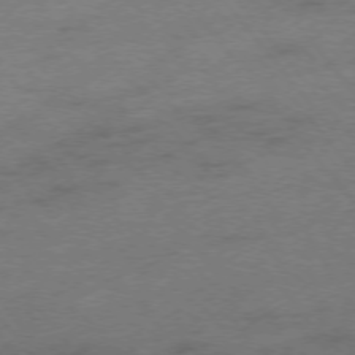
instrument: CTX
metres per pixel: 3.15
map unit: Hpe
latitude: -76.0472
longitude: -12.6113
